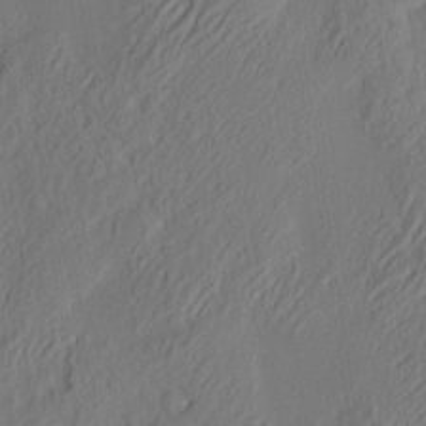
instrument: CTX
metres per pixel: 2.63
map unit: eHh
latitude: 3.7827
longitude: -77.6316
